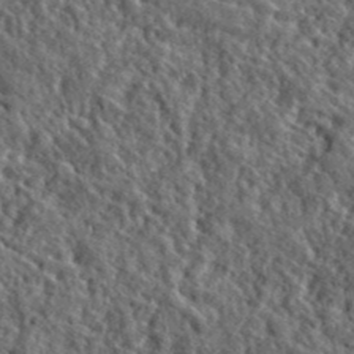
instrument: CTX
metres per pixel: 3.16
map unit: lHvf
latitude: 41.0269
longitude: -89.3671
